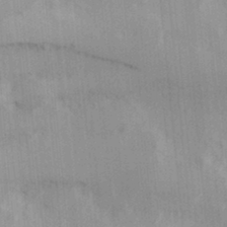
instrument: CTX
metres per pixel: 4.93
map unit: Hve
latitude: 31.4049
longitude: 148.8219
